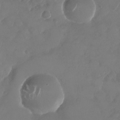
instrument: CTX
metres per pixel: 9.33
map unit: Nhu
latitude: -28.4062
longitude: -70.9325
